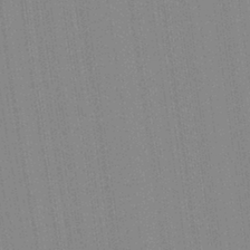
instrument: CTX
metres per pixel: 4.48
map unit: Aa
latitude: 28.1389
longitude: -147.3293
